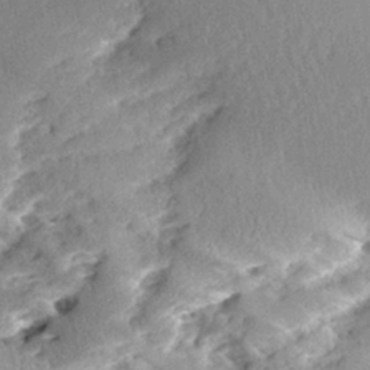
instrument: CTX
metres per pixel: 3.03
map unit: Aa
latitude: 11.5560
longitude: -126.3656
